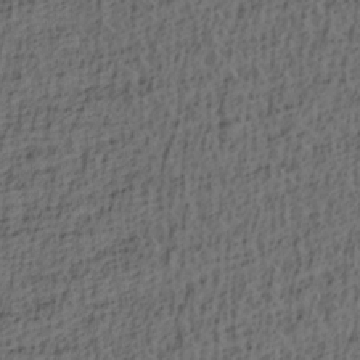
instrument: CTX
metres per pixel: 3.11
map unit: lAa
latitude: 4.3845
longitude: -113.8394
